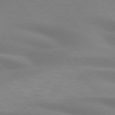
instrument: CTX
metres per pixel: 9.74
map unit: lApd
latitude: 74.2145
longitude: -60.8002
